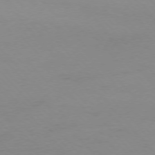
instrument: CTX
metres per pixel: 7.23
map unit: Ap
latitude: -76.5763
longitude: -71.7827
